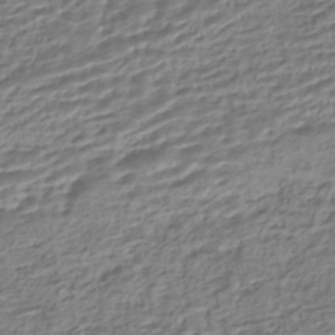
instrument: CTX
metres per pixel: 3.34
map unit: HNhu
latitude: -44.1606
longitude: 102.8597
